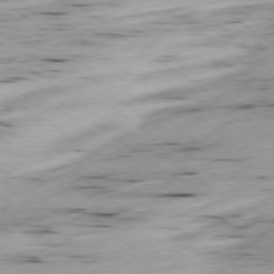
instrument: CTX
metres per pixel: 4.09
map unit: Ap
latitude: -78.2550
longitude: -70.9325
